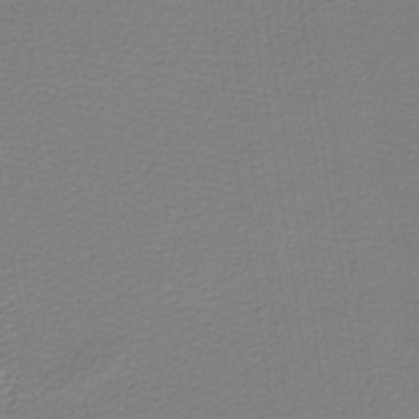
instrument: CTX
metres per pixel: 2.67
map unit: lHb
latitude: -42.6896
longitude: 71.1053
